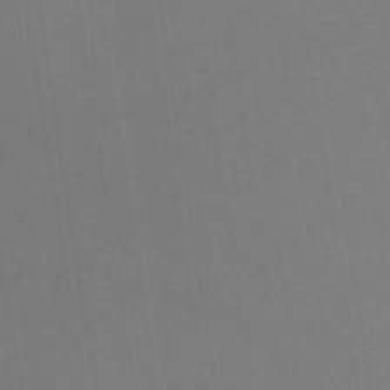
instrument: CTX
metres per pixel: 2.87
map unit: HNb
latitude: -53.7855
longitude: -48.9892
